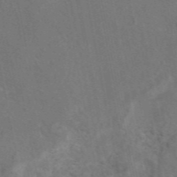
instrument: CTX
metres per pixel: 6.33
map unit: eAb
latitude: 46.2901
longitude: 107.4833
